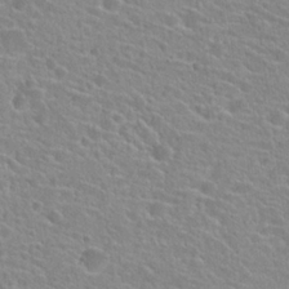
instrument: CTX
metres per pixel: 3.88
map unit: Hto
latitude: 24.1577
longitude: -45.0458
